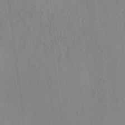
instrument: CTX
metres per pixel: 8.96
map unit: eHh
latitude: -0.2362
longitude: 17.2754
